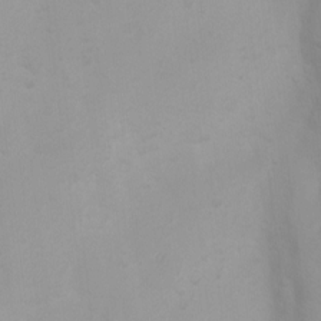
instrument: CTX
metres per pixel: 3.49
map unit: Ht
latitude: 3.7449
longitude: -23.1025
